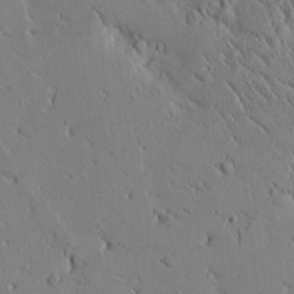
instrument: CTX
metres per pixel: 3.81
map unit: Htu
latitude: -1.4455
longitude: 175.5021
